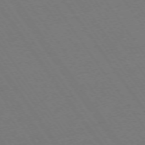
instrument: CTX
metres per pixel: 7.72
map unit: Ap
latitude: -74.3307
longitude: -77.9150
